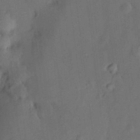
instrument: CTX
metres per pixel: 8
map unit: HNhu
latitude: 14.4412
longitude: 10.8408
